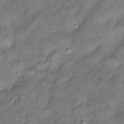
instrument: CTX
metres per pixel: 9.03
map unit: Htu
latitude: -6.3684
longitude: 158.8975
